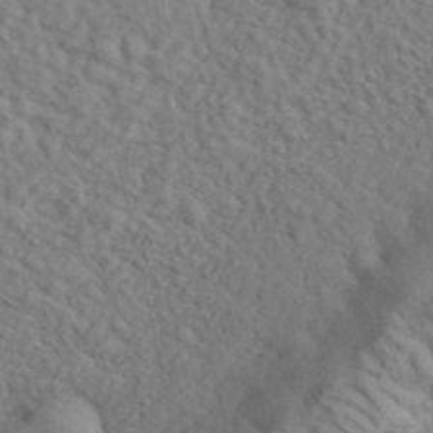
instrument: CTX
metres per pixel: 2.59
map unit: eHh
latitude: 35.7071
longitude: -78.4790
